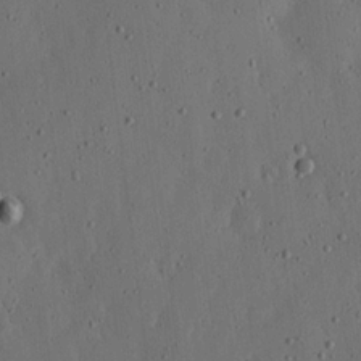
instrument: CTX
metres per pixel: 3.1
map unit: lHvf
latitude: 19.4237
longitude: -114.8946
